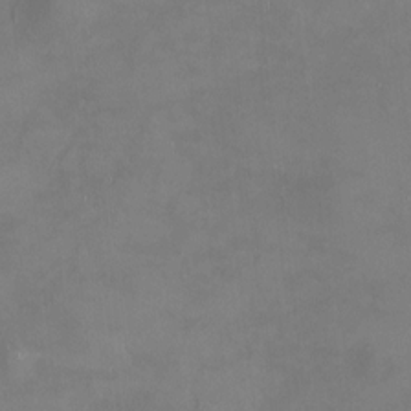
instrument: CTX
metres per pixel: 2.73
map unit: HNhu
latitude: 7.5749
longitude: 11.9367
